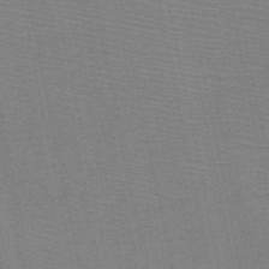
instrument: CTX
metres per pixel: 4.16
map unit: HNb
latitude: -48.7275
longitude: -40.9135
